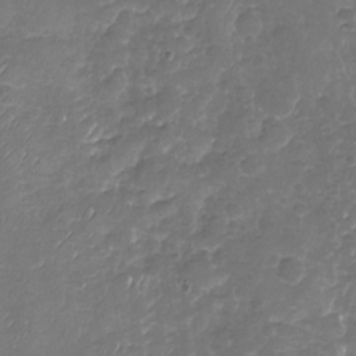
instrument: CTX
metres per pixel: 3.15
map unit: Nhu
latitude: -19.9367
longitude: -57.8583
